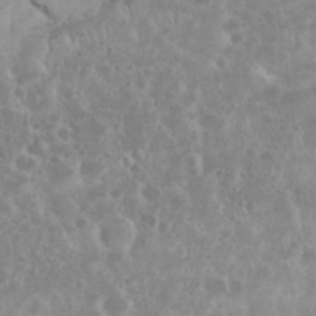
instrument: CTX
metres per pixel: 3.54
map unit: eHh
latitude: 35.1592
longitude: -61.9528
